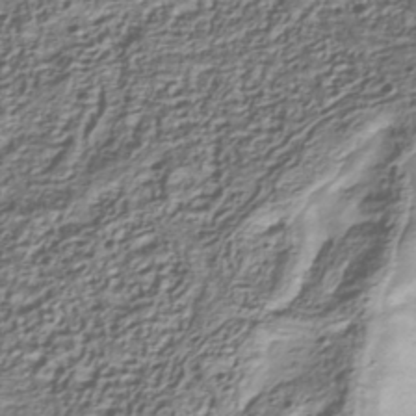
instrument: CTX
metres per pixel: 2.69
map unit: Nhu
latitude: -39.7100
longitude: -85.7261
